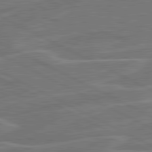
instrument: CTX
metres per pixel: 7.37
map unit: lApd
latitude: 81.3104
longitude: 121.7477
